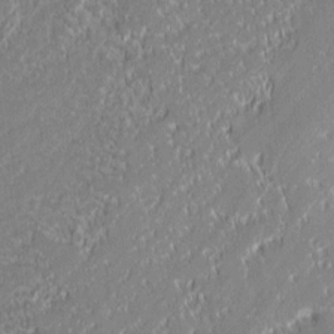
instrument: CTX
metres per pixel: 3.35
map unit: lAvf
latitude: 0.1011
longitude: -108.3089
